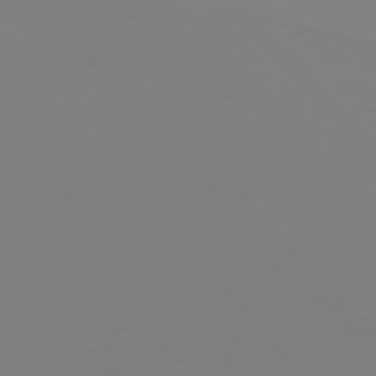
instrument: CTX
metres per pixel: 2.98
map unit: Hpe
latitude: 77.1025
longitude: -161.1592
